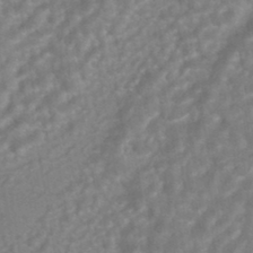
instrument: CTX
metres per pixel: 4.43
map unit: HNhu
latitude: -45.2376
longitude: 92.1228
